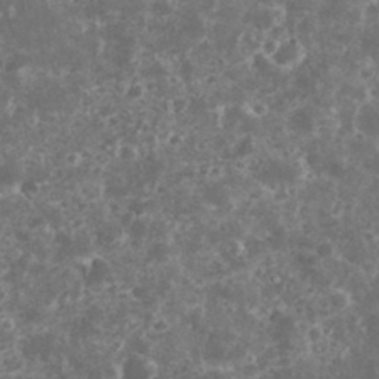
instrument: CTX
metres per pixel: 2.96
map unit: eHh
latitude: 33.2159
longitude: -62.4601
